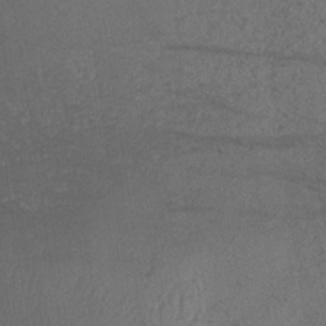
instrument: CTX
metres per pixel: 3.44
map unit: lHb
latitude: -34.4629
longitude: 64.9542
